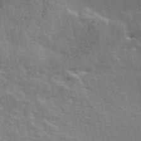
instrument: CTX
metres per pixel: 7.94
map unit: ANa
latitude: 48.6113
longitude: -77.3670
